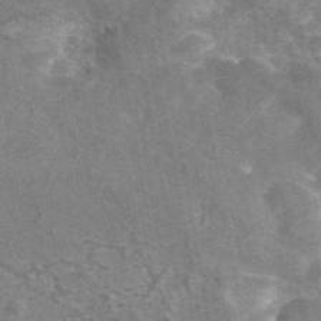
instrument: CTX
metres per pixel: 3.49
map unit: eAb
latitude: 45.5182
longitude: 120.8597
